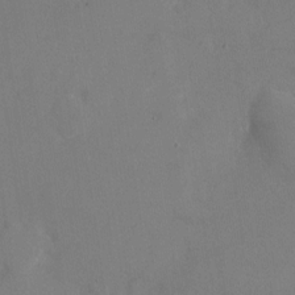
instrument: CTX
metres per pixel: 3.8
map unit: Nhu
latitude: -24.7652
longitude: -70.3656
